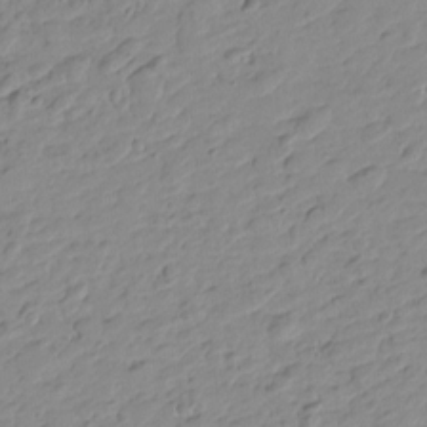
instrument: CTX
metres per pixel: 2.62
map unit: Htu
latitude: -0.5007
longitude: -175.4804
